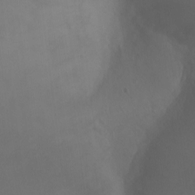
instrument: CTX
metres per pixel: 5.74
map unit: Ht
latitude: -0.4629
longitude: -32.6302
